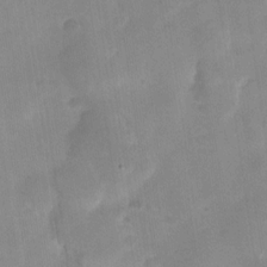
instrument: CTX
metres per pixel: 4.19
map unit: Nhu
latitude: -28.5574
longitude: -62.8569
